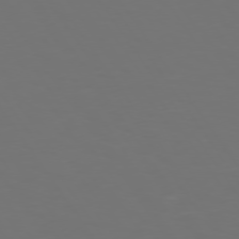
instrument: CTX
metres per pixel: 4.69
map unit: Hpe
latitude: 74.4223
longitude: -124.1955
